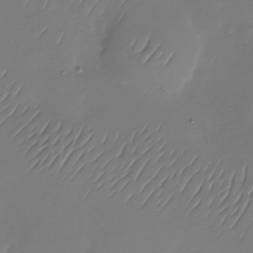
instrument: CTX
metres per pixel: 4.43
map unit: Nhu
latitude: -29.0298
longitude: -59.4426
